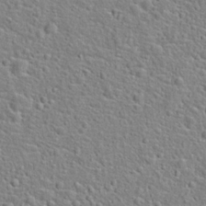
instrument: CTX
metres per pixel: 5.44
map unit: Hto
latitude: 22.7813
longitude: -46.3468
